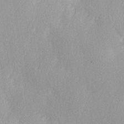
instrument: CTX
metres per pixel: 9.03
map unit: Ave
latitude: 2.9324
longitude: -111.8017
